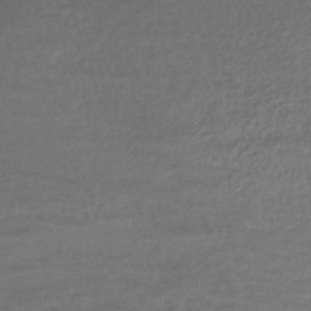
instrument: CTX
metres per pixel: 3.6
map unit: HNhu
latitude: -45.1998
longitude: 97.9745
